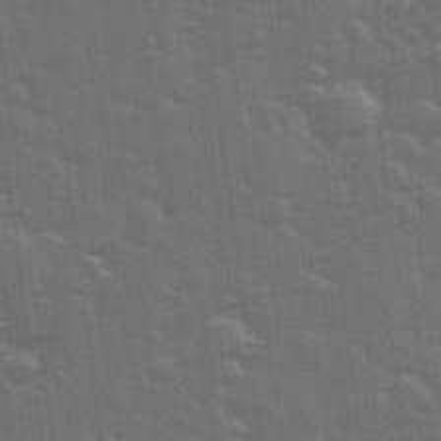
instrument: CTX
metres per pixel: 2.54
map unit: Hve
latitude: 26.7057
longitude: 146.4251
